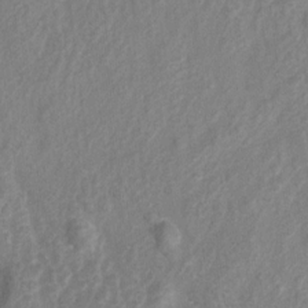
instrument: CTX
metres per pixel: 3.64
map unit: Hto
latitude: 6.2522
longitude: -31.7639
